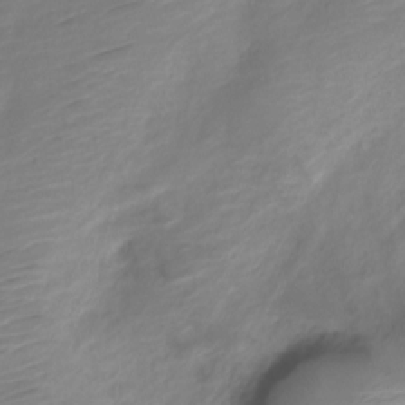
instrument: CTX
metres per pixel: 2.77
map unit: Nve
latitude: -19.5399
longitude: 107.8989
